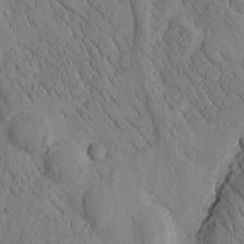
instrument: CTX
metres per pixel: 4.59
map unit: Htu
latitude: -1.3132
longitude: 173.9178
